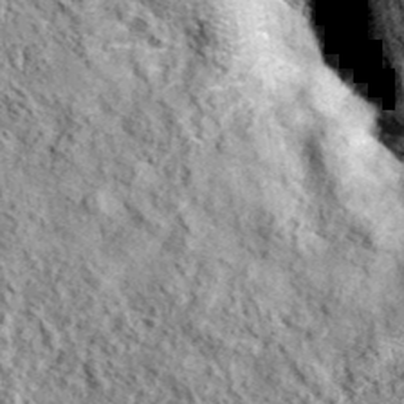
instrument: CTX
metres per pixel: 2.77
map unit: eAb
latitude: 36.4412
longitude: 109.8422
